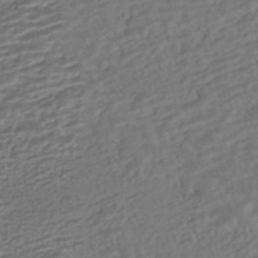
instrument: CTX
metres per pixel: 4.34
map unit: HNhu
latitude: -43.2753
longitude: 105.1998
